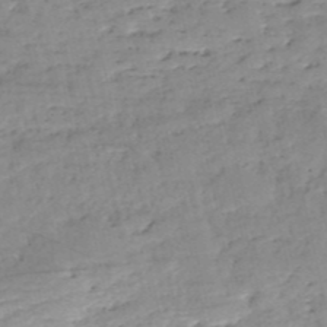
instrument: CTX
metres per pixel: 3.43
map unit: eHh
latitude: -52.5951
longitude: -24.0822
